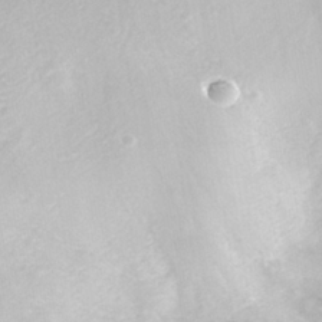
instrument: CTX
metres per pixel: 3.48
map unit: Nhe
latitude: -39.2565
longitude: -116.9325
